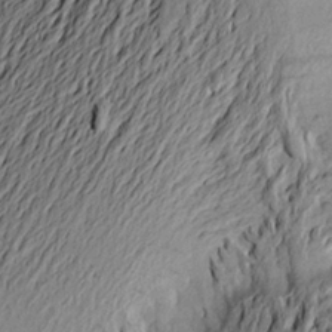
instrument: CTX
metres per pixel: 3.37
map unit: Aa
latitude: 22.8380
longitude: -149.6316
